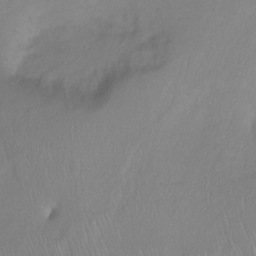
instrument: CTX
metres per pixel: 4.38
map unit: Ht
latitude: -0.1606
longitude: -36.1200
